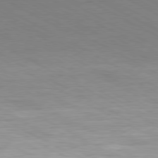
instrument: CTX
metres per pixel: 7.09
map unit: Hpe
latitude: -80.8030
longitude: 17.6155
